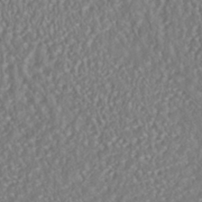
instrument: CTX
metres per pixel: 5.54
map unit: HNhu
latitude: -46.5384
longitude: 104.5573
